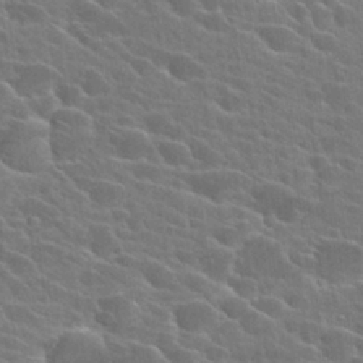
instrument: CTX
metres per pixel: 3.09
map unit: Hto
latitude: 24.8946
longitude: -40.8191
